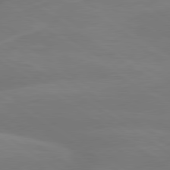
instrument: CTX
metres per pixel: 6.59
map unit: lApd
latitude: 79.7261
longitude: -149.7639
